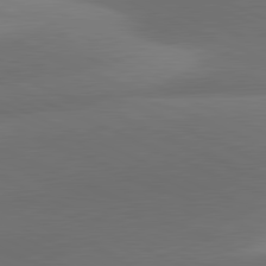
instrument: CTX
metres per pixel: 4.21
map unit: lApd
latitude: 81.3104
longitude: 130.3117
